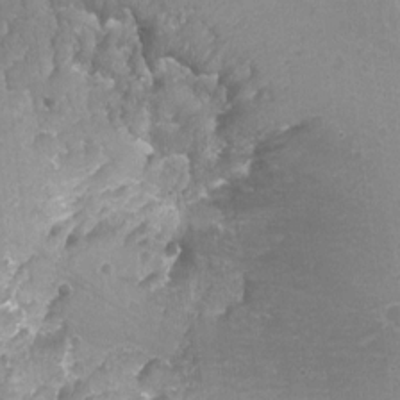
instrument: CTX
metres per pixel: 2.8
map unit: Hto
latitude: -4.1794
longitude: -36.3090
